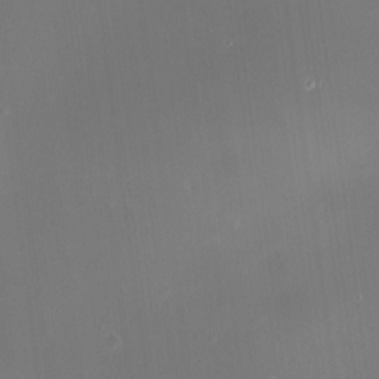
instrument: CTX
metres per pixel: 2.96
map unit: HNhu
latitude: 9.2537
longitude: 13.4455
